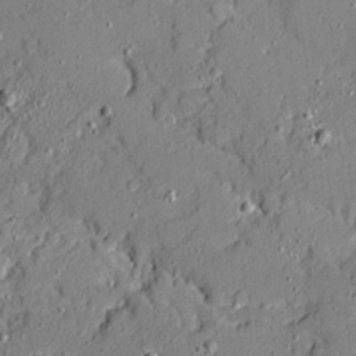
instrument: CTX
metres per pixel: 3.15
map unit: Ave
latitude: 18.8191
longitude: -128.1767
